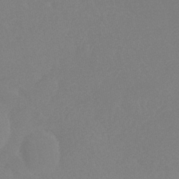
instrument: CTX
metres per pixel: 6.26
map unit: HNhu
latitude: -41.5777
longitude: 94.0283
